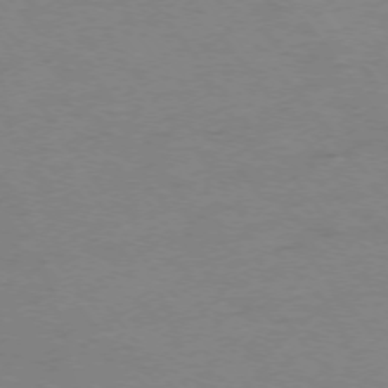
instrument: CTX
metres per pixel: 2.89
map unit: Ap
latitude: -75.2754
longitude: -70.9514
